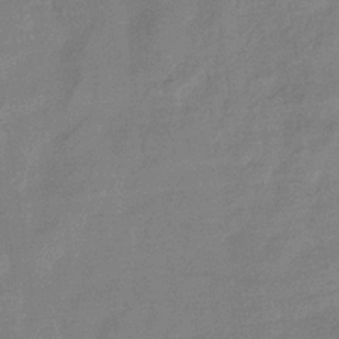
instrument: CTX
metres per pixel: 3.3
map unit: eHb
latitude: -33.5399
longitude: 75.1620
